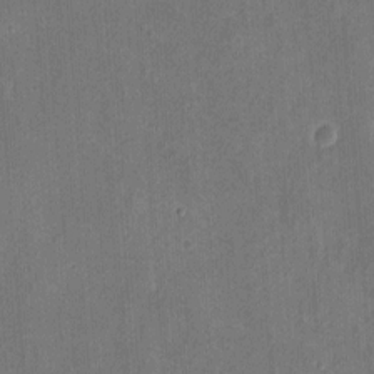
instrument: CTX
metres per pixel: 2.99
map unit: eHh
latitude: 8.1389
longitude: -73.5183
